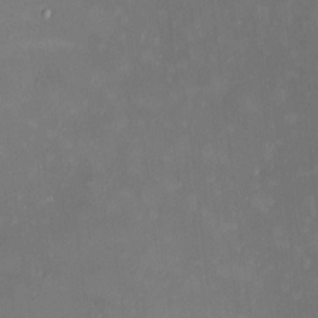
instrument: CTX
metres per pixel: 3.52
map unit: HNhu
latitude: 6.6679
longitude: 8.6329
